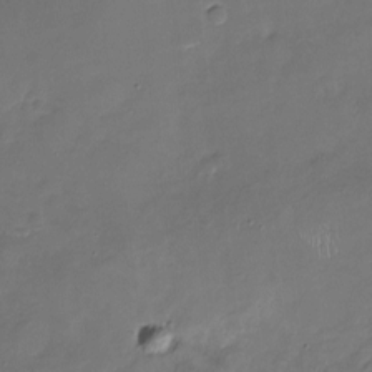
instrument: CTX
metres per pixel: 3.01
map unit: Nhu
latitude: -17.0109
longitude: -57.5749
